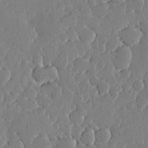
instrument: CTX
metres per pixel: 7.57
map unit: lHvf
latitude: 18.4601
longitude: -114.7624
